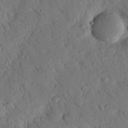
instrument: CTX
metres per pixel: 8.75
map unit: Nhu
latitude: 19.4615
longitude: -77.7638
